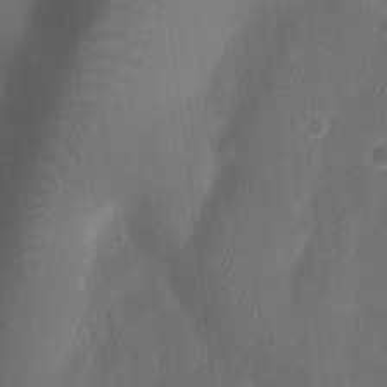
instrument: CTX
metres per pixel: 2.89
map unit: Ht
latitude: 10.8947
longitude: -75.0836
